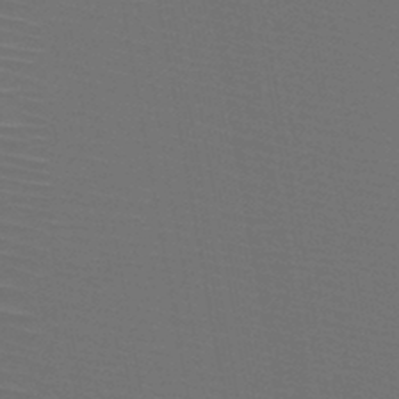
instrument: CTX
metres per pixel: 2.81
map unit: HNb
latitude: -47.8800
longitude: -43.1025
